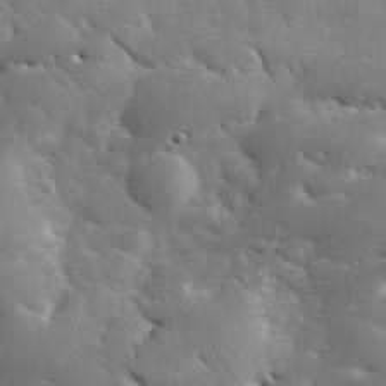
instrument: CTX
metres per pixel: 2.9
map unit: eHh
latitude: 36.1956
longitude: -66.7435
